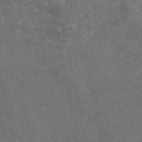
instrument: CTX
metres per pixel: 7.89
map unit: eAb
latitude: 47.0459
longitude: 119.5399
